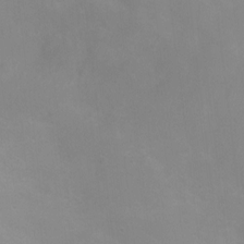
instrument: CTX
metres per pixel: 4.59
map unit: Nhu
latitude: 3.5371
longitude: -25.2537
